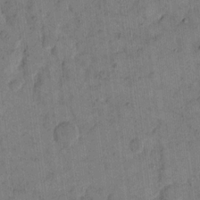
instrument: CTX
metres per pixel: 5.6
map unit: eHh
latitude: 14.3657
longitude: -66.5734
